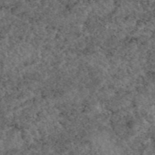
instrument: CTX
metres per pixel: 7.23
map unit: eAb
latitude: 45.6694
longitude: 113.1998
